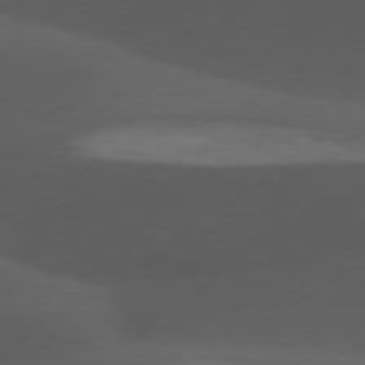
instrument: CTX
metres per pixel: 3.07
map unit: lApd
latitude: 77.8772
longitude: -54.9891
